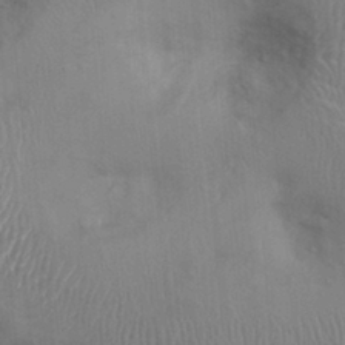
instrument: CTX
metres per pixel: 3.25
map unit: Ht
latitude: 0.2900
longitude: -14.0255
